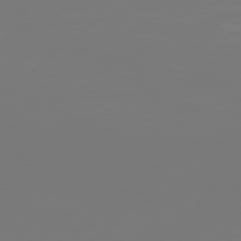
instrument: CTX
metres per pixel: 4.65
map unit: Hpe
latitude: 74.1956
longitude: -129.7638
